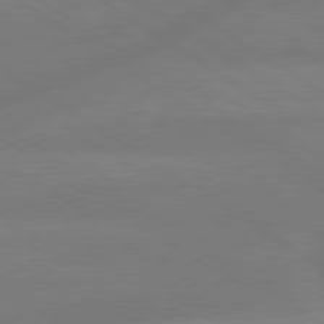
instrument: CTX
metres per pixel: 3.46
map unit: lApd
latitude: 79.4238
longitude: -150.2900
